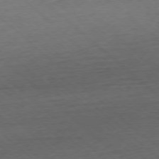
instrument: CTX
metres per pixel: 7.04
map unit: Hpe
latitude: -77.8611
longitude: 14.4629
